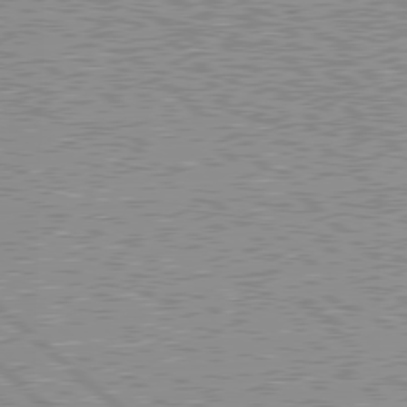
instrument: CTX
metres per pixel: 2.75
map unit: Hpe
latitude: 78.6302
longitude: -143.0459
